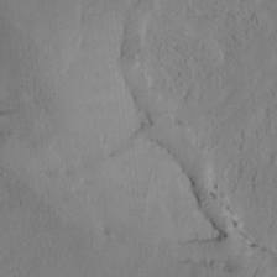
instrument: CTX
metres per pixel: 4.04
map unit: Htu
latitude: -3.0486
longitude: 168.1227
